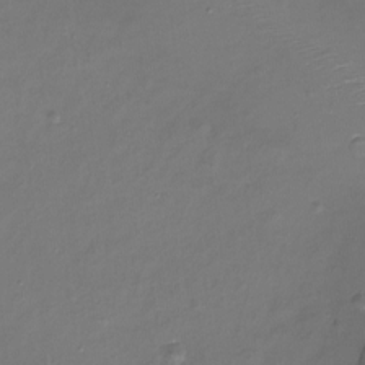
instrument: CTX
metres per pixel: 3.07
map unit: Nhu
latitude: -18.1417
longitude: -46.1767
